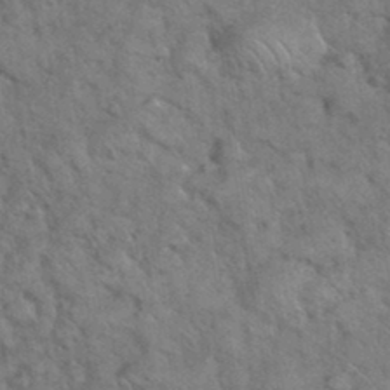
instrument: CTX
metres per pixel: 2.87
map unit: eHh
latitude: 37.4049
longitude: -65.7450
